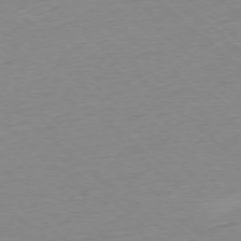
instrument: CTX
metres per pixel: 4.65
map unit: Ap
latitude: -77.6155
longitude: -96.5735
